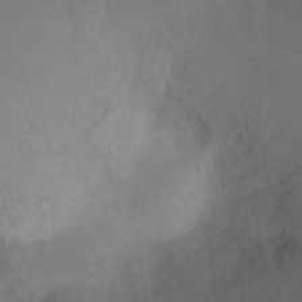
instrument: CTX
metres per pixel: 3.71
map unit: Ht
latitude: 2.1578
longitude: -24.4412
